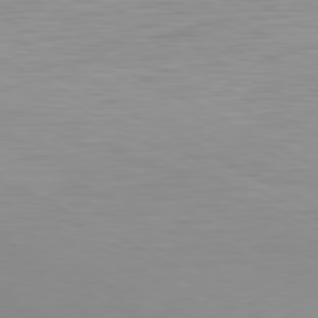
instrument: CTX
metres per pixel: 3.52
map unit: Hpe
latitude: -80.9353
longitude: 17.9178
